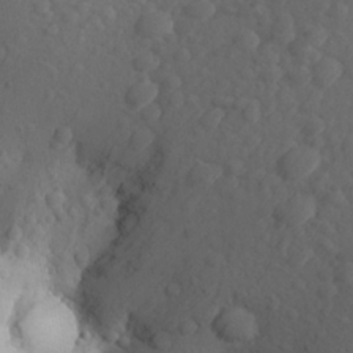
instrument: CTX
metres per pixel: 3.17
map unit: Aa
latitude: 24.2333
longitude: -146.4034
